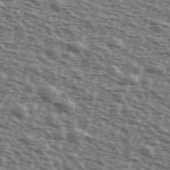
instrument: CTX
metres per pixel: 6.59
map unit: Ave
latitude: 39.5371
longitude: -112.0255
